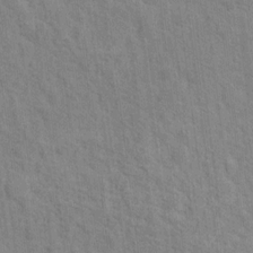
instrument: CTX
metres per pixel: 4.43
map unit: Hto
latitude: 14.6869
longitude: -37.8961
